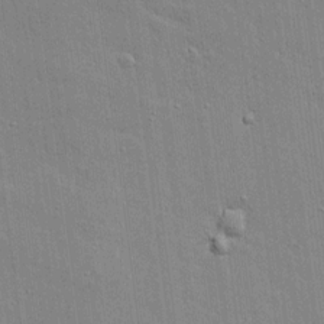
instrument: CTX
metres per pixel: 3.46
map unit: lAvf
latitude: 15.9339
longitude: -128.1767
